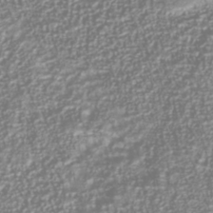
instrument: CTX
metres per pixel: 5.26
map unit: Nhu
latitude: -40.3117
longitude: -84.8758
